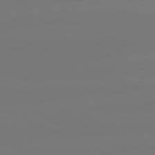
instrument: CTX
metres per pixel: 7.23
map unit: lApd
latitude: 81.4804
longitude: -150.1955
